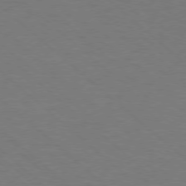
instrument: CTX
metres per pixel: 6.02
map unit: Ap
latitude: -78.0472
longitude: -68.0633
